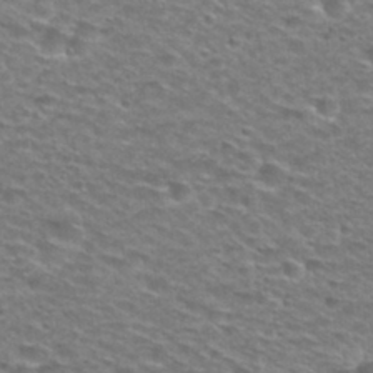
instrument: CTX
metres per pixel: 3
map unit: Nhu
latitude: 29.2726
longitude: -48.7435
